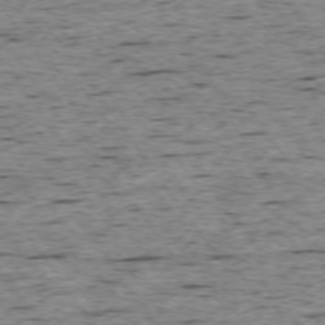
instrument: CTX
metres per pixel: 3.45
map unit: Ap
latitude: -74.4818
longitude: -87.9906
